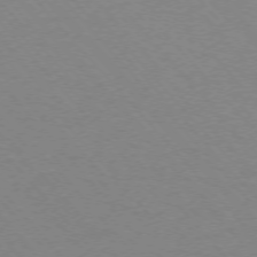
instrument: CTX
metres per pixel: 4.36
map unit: Ap
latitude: -75.8234
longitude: -63.3104
